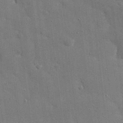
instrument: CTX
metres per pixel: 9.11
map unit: eHh
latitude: 20.0822
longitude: -67.1970
